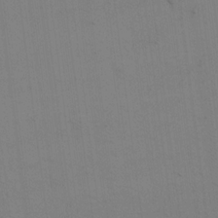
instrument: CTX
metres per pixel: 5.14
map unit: eHh
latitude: 17.4237
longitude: -67.1214
